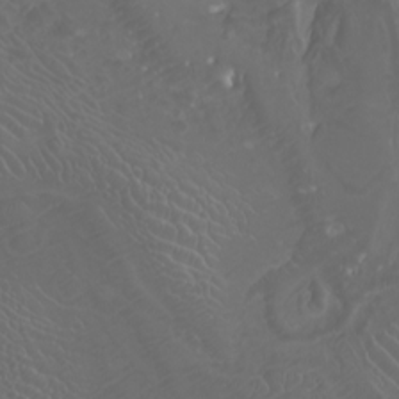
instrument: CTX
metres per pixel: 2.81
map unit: Nhu
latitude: -8.0850
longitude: -93.9339
